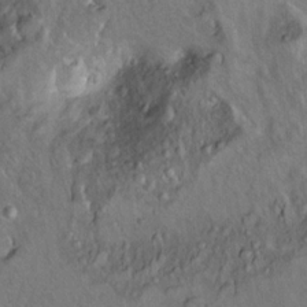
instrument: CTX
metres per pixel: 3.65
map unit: Ht
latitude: 9.7261
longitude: -32.3467
